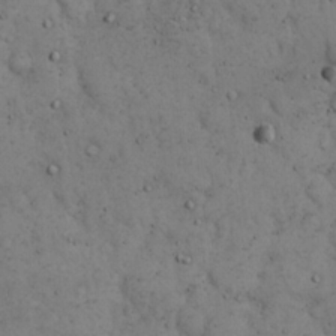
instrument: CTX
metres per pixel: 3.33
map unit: eHh
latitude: 15.4994
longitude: -63.8773
